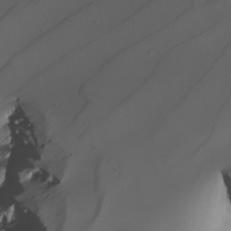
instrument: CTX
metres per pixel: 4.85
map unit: Nhu
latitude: -5.7477
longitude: -95.6883
